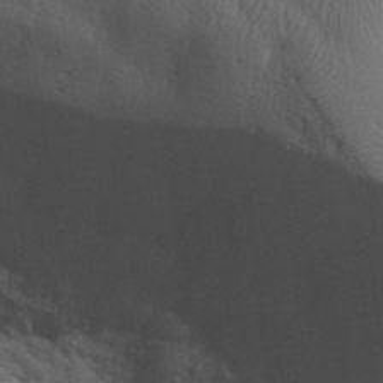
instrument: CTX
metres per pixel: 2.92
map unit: eHh
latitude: 30.3279
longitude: -68.8380
